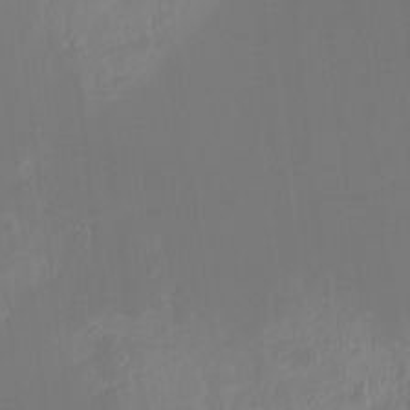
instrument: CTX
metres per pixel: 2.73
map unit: Hto
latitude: -7.5966
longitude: -47.0837
